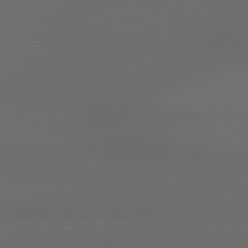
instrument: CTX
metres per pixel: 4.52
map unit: lApd
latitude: 79.1214
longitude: -138.7435
